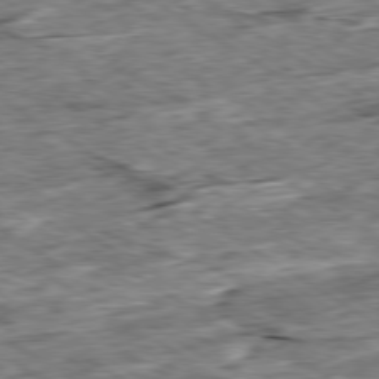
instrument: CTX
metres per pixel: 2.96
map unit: Ap
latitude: -79.8611
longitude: -84.7435
